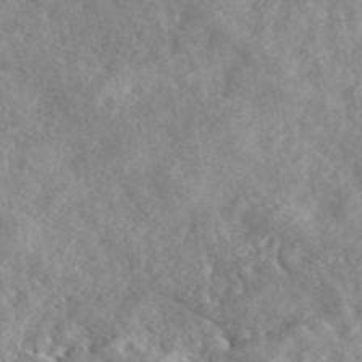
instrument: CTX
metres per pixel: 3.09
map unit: eAb
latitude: 45.7072
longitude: 128.2173
